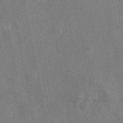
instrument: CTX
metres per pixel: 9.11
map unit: eAb
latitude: 46.8758
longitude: 117.1998
